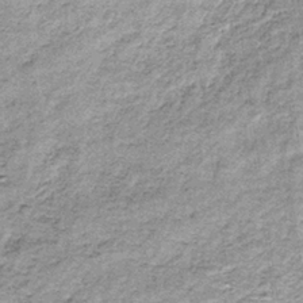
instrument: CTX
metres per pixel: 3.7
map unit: lHb
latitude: -36.5007
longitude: 64.9920
